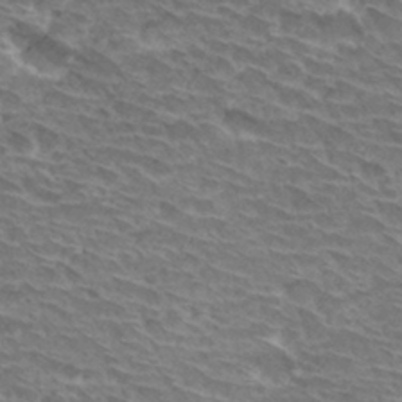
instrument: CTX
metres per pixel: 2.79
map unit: Hto
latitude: 30.4412
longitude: -42.3089
